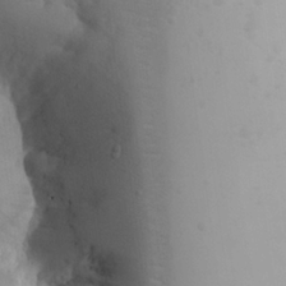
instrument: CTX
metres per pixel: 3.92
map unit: Aa
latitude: 24.5356
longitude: -127.8017
